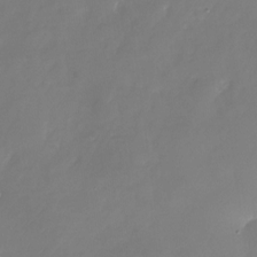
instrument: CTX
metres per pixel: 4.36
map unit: Nhu
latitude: -22.2929
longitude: -72.0255
